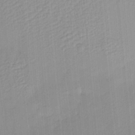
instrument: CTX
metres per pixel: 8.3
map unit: eHh
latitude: -4.4629
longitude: 15.2376
